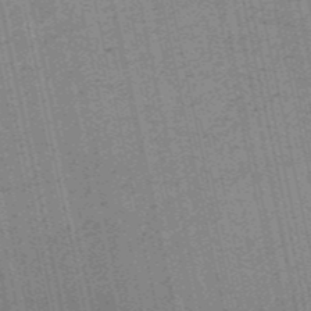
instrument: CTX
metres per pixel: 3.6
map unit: HNb
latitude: -53.6155
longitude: -38.2145
